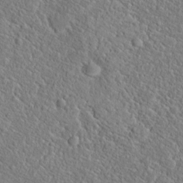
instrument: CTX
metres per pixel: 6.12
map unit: Hto
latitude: 20.3279
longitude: -44.8569
